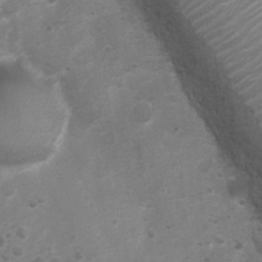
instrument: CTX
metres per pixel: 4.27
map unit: Ht
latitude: 3.3104
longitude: -28.4034
